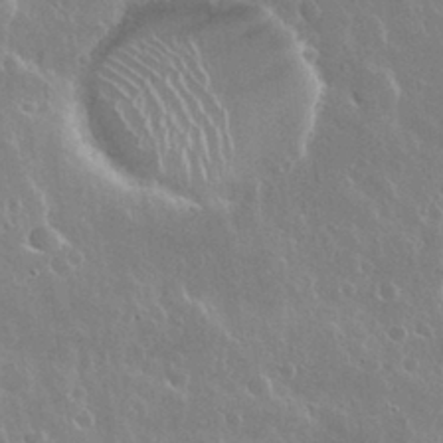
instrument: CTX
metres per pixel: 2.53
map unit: Nhu
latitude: 30.3845
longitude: -56.3467
